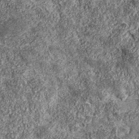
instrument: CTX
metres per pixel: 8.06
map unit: eHh
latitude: 43.1592
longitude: -89.2726
